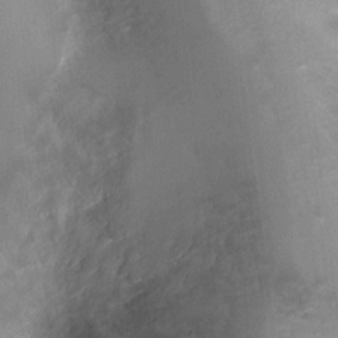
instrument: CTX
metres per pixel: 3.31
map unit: Ht
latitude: 1.8583
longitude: -19.2915
